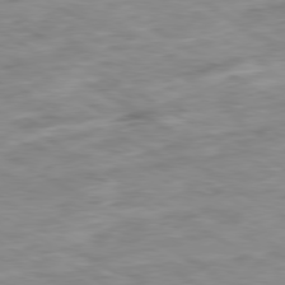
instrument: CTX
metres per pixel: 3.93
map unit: Ap
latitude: -80.2173
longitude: -74.6491
